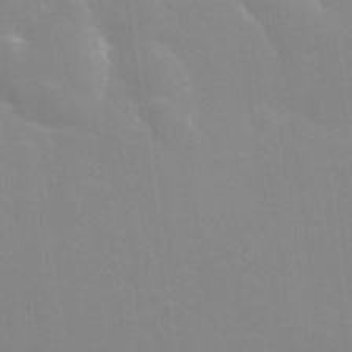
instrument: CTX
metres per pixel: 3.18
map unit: Nhu
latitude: 25.5371
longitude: -54.2900
